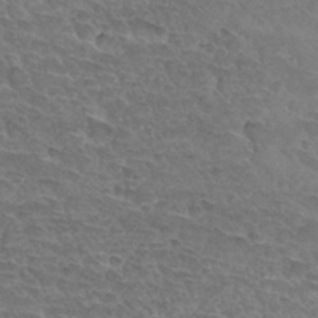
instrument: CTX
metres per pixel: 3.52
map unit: Hto
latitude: 33.4049
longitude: -46.0444
